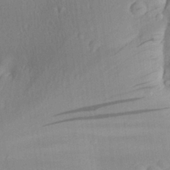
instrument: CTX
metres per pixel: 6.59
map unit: Aa
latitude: 27.0081
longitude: -135.1214
